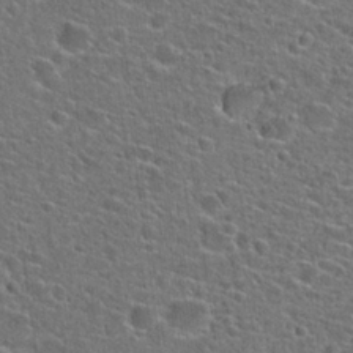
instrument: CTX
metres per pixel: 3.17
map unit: Hto
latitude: 23.9150
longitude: -44.8002
